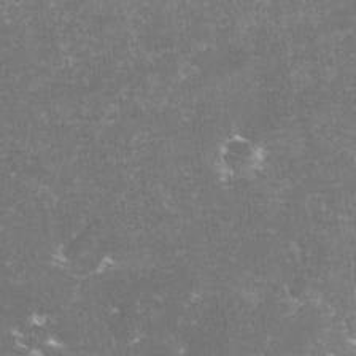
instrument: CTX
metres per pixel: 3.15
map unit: lHvf
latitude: -14.0283
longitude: -98.8002
